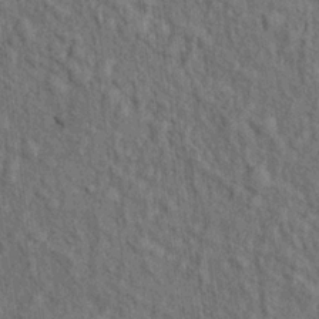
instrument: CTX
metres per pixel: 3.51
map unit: Hto
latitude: 14.1200
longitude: -34.2711
